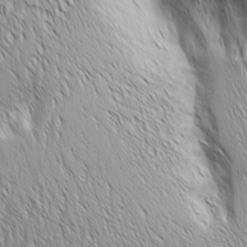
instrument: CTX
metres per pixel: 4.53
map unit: Aa
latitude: 6.5546
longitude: -129.9150
